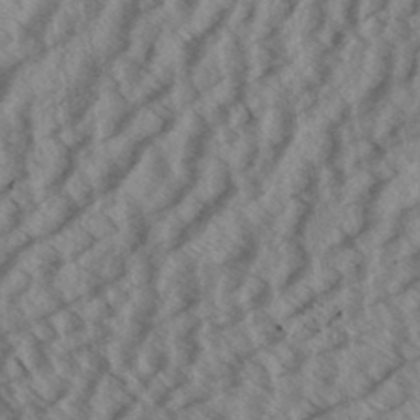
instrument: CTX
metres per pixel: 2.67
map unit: Aa
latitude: 33.5560
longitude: -139.8961
